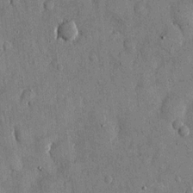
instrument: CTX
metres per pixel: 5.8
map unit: eHh
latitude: 11.9906
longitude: -69.4049
